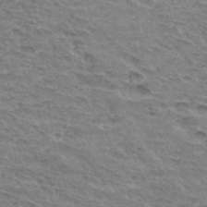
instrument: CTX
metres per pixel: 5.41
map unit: Hto
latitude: 33.5182
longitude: -45.3104
